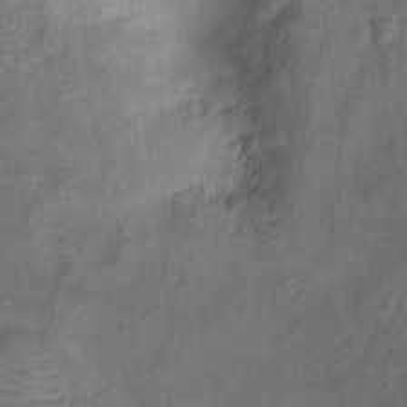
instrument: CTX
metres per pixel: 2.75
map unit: Ht
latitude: 10.4034
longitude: -40.3845
